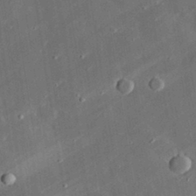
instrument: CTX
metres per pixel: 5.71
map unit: lHvf
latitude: 33.0081
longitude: -92.0822
